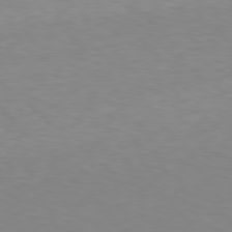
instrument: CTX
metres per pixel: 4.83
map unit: Hpe
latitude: 78.3845
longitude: -166.3089
